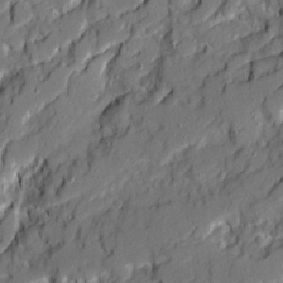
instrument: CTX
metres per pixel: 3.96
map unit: Ave
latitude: 19.6505
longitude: -128.9891
